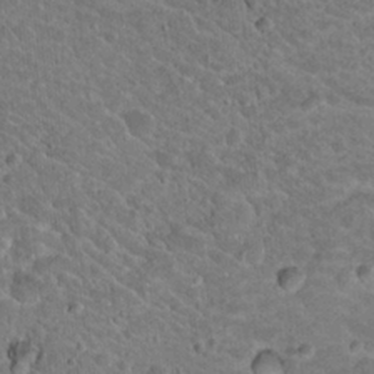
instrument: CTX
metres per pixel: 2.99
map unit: Hto
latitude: 19.1025
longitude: -33.0270
